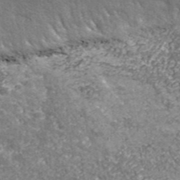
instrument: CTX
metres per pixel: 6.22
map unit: eHh
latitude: 43.1025
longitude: -90.9703
